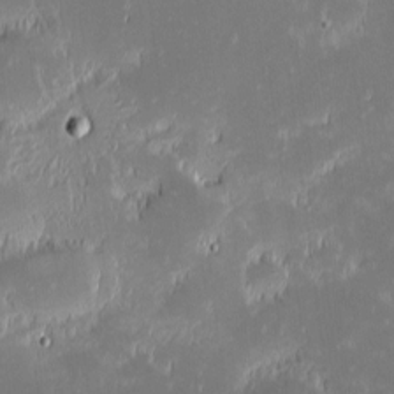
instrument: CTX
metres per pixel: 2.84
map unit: eHh
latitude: -1.9367
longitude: -84.3278
